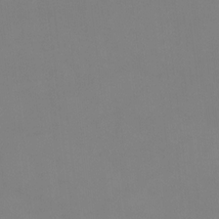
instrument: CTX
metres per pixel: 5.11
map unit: Ht
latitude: -15.6722
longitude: -48.2522
